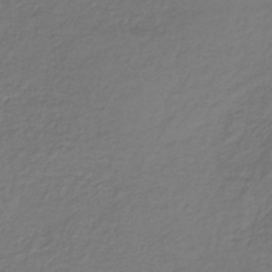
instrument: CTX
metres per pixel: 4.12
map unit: lHb
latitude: -35.7667
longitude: 61.3510
